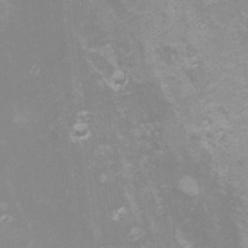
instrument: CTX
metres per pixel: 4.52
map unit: Nhu
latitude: -8.5385
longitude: -72.3656
